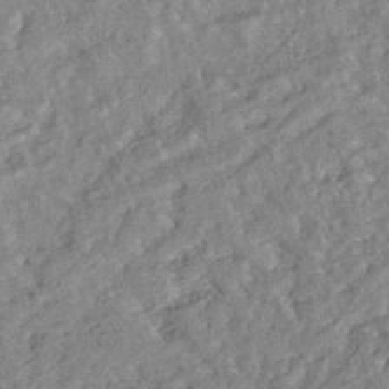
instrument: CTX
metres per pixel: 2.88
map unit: HNhu
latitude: -44.4062
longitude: 100.2550
